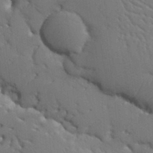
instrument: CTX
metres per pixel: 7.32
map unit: Ht
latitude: 9.4427
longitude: -77.1403
